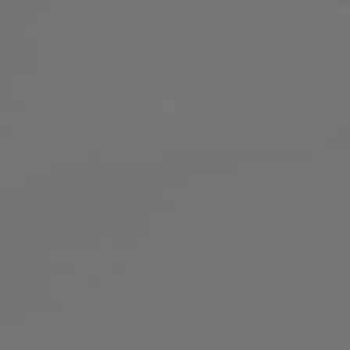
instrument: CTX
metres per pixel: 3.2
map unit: lApd
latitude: 79.9717
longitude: 177.2187
